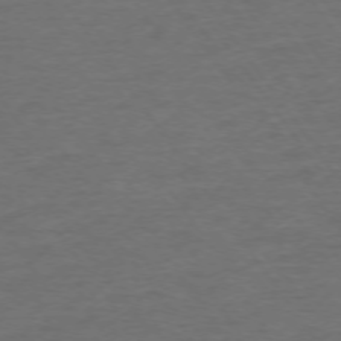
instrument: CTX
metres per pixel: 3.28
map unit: Ap
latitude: -75.3321
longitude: -90.0255
